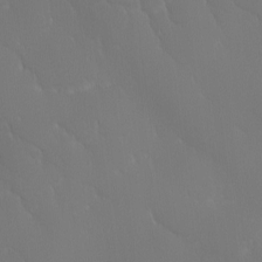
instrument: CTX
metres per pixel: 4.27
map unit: Ave
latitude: 1.8772
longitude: -113.5560
